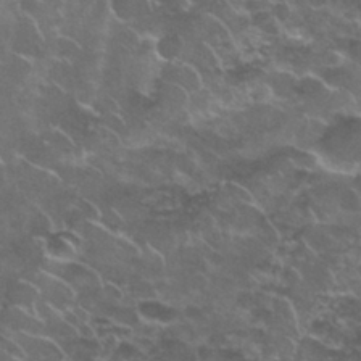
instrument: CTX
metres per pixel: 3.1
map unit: Nhu
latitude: 28.4034
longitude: -60.8569
